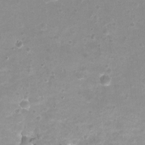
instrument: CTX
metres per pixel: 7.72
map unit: Nhu
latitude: -13.8045
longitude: -54.6301
